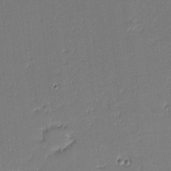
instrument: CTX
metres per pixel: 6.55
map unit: eHh
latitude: -3.5210
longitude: -82.1577
